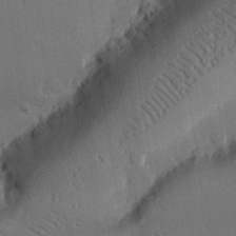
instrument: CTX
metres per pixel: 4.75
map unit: eHh
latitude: 27.0648
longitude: -81.6505
